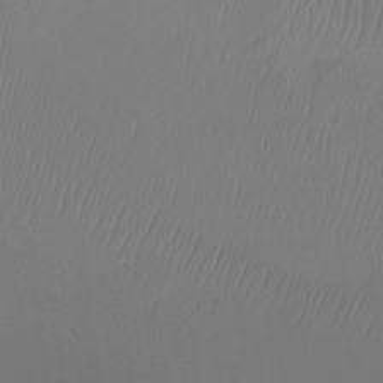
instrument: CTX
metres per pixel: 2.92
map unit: Ht
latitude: -16.5007
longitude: -46.4412
